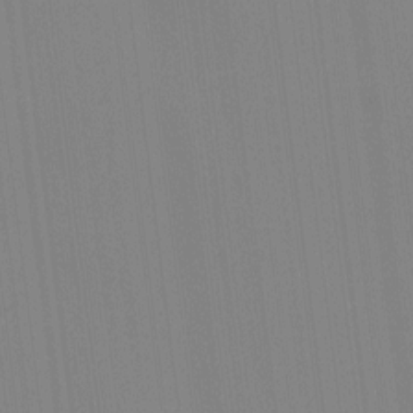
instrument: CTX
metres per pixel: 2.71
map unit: HNhu
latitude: -1.6722
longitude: -6.8002
